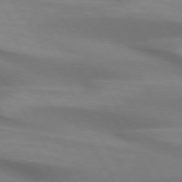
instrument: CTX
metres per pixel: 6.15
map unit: lApd
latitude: 74.0444
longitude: -50.1388
